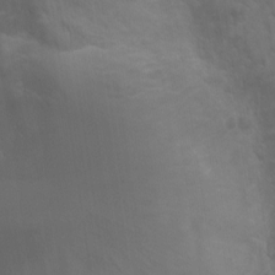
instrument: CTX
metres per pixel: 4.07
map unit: Ht
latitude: -1.1243
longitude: -17.5182
